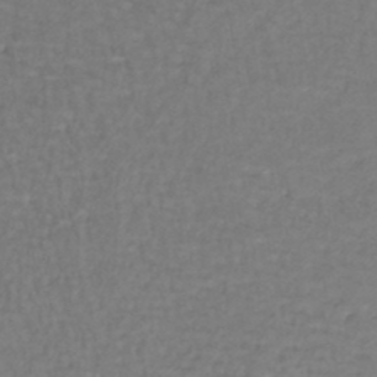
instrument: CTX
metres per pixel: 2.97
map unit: lHb
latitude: -44.4062
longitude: 58.5195
